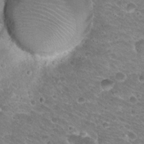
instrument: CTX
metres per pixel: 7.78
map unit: Hto
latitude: 20.5924
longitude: -33.0647
